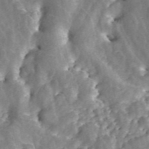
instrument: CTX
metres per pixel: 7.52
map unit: ANa
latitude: 45.8016
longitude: 29.6911
